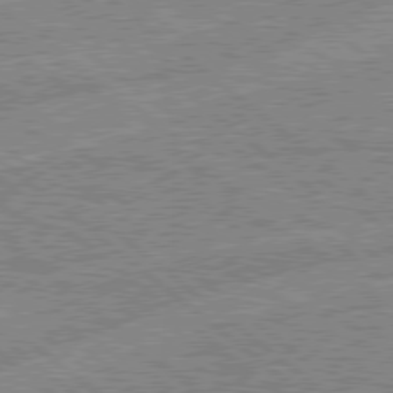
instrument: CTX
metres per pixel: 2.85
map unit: Hpe
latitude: 78.3468
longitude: -156.3656
